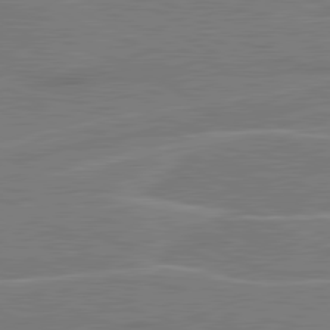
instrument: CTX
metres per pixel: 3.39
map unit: lApd
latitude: 80.9514
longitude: 121.6344
